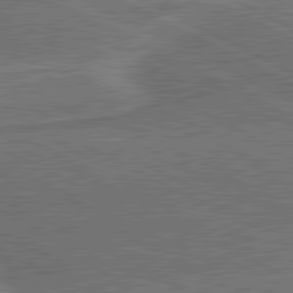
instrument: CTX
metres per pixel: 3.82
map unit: lApd
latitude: 81.1970
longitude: 141.8044
